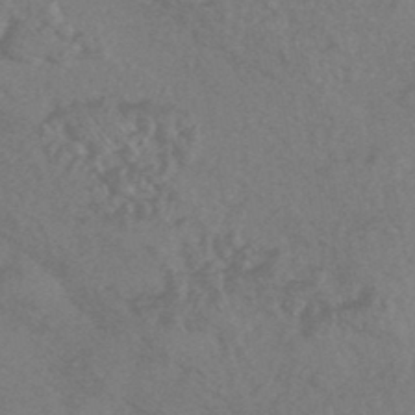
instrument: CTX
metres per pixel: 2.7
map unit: HNhu
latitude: -45.1242
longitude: 93.0675
